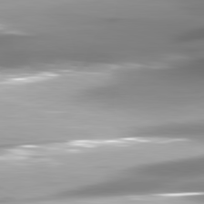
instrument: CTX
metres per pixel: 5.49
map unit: lApd
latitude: 81.6127
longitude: -143.8961
